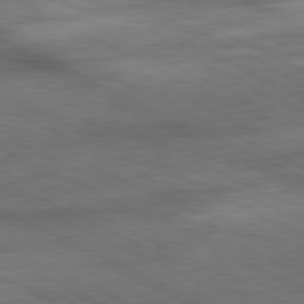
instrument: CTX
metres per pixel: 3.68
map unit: Ap
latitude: -81.0487
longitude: -91.8772
